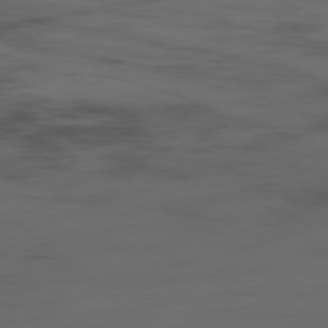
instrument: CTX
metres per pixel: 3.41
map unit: Hpe
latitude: -78.9919
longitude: 12.4251
